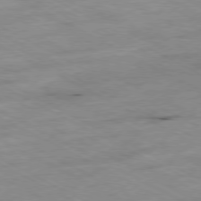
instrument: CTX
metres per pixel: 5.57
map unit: Ap
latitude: -79.2754
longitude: -68.5168
